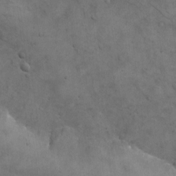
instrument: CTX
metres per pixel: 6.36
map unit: eHh
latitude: -8.8408
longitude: -68.8002
